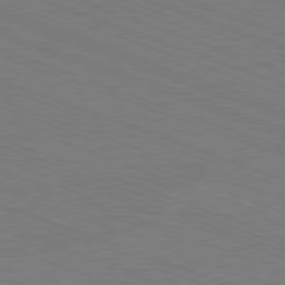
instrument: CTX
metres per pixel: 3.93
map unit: Ap
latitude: -81.1620
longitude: -74.0633
